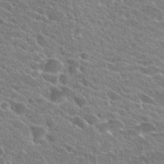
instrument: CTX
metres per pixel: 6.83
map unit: Hto
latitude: 24.2144
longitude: -38.9703
